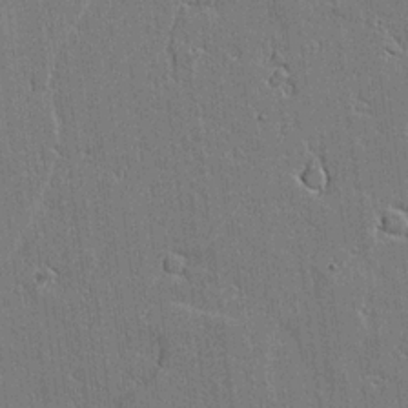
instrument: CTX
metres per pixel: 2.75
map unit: Aa
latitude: 18.8758
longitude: -126.8191
